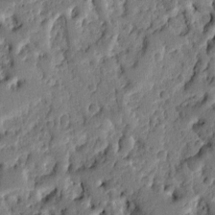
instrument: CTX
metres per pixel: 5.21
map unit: Ht
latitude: 9.3482
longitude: -77.8016
